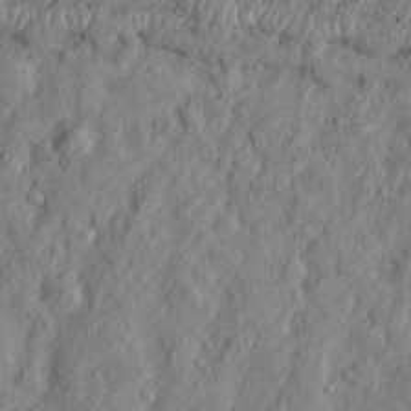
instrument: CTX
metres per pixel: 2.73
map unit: Htu
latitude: -3.7855
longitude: 158.6329
